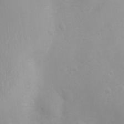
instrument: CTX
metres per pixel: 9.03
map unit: Ht
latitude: 3.4615
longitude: -22.5924
